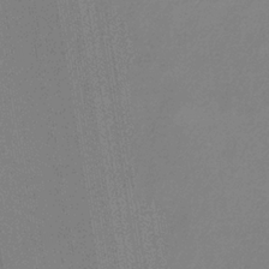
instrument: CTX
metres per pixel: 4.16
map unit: HNb
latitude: -33.5588
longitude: 54.9164
